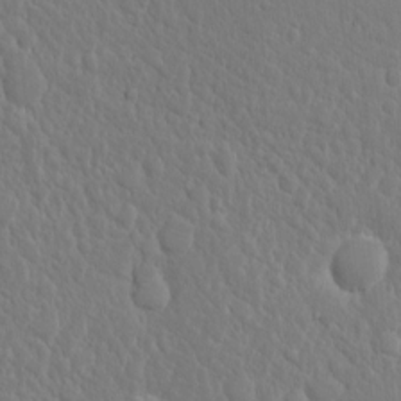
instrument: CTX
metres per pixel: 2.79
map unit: eHh
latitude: 4.5546
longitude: -69.0459
